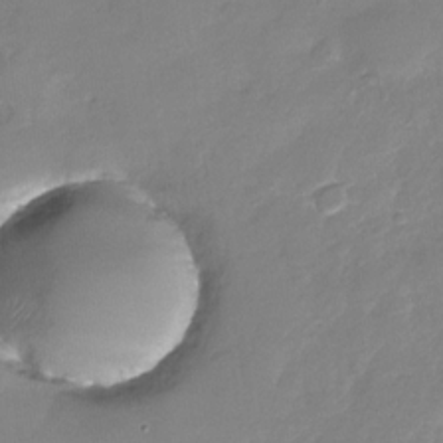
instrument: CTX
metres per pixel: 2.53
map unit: Nhu
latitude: -28.2740
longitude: -62.2712
